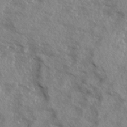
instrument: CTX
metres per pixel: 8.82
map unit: Ave
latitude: 13.1781
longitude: -101.7639
